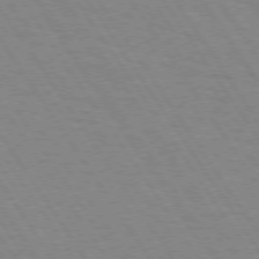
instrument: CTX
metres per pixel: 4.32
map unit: Hpe
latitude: 74.2523
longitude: -136.7247
